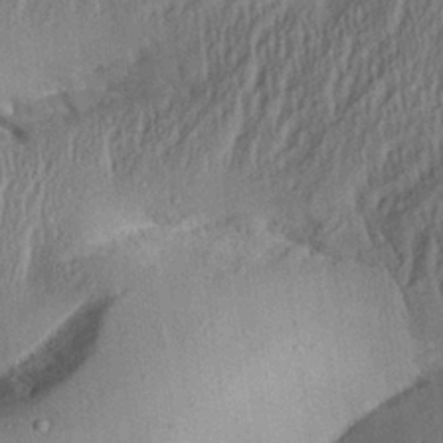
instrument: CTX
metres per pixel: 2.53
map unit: Aa
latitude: 28.1200
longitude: -136.7058
